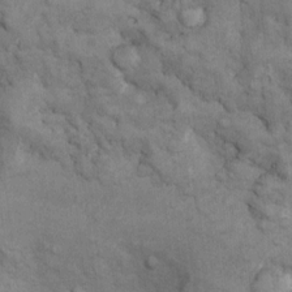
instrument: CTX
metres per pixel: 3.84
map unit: Nhu
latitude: 9.3860
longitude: -23.4804
